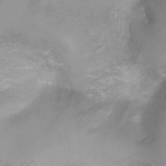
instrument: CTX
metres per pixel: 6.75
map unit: Ht
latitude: -4.8408
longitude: -28.3278
